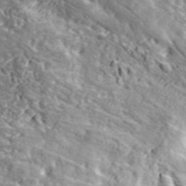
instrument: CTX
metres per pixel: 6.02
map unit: lHvf
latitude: 41.8961
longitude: -89.7261
